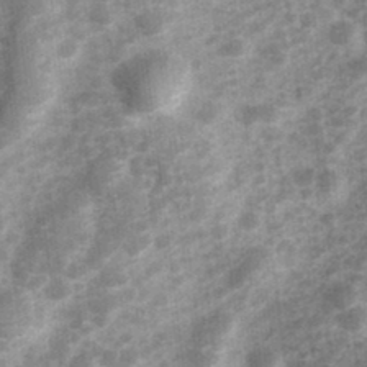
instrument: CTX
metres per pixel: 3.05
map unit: Hve
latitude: 32.5546
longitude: 151.5588
